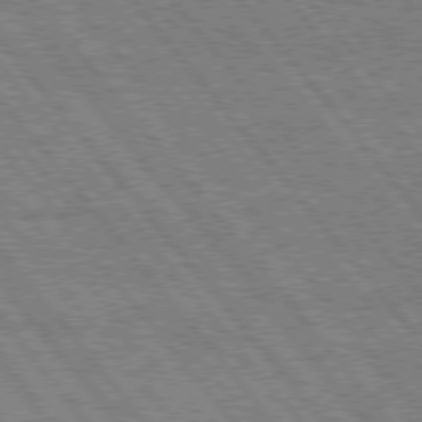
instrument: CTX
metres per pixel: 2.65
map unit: Hpe
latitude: 75.5182
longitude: -150.1766
